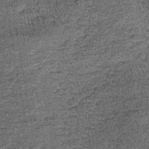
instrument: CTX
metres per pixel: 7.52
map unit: lHb
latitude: -39.9367
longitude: 67.3888
